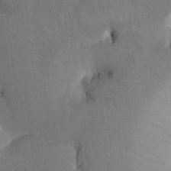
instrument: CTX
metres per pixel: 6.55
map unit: Htu
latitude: -0.2551
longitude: 172.6140
